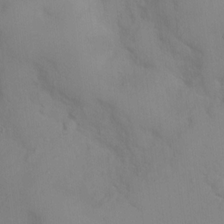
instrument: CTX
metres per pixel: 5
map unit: Nhu
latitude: 13.3671
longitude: -27.9150
